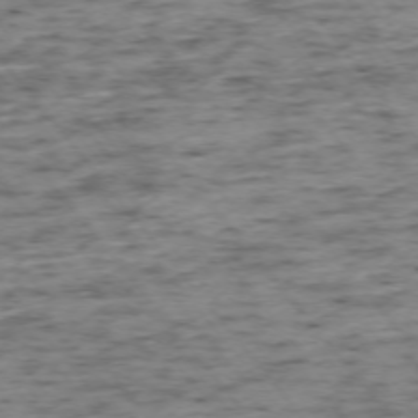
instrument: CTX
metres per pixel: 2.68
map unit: Ap
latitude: -73.6722
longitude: -73.4238
